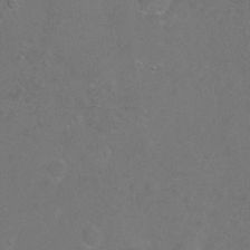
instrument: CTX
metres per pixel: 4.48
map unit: Hto
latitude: -7.3320
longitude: -35.9150
